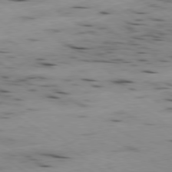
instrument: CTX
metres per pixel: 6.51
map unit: Ap
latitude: -79.8233
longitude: -101.4049
